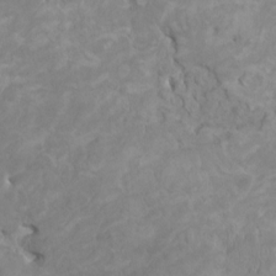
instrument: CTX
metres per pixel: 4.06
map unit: HNhu
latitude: 3.8961
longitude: -2.4034
